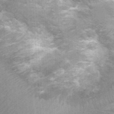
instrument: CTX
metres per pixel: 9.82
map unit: Nhu
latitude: 1.6316
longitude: -17.7449
